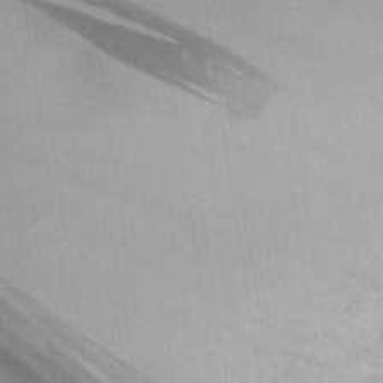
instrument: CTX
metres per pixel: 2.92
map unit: Aa
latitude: 25.3481
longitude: -133.0647
